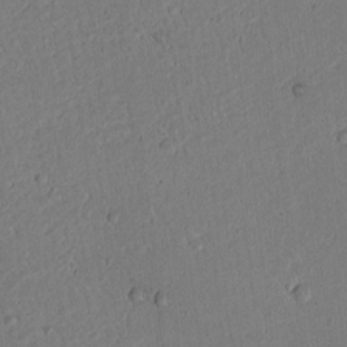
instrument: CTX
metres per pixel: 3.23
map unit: lAvf
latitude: 9.2348
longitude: 167.8422
